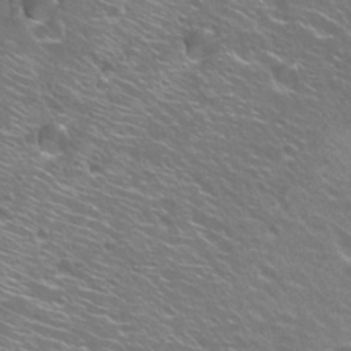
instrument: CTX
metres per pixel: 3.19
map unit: Hto
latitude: 23.7450
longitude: -31.6316
